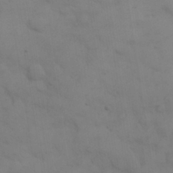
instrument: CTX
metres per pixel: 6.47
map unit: eHh
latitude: 30.4034
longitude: -69.8395
